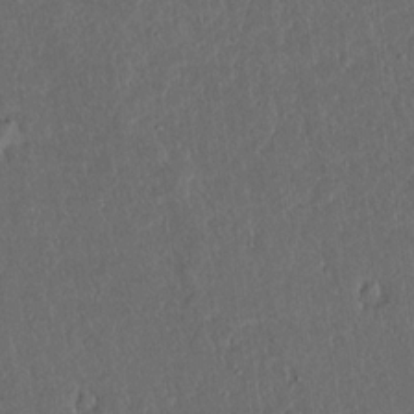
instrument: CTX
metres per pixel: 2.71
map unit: lAvf
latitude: 7.6127
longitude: 167.9367
